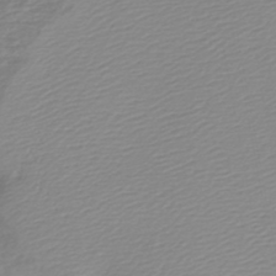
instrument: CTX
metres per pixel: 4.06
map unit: lHb
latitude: -44.8597
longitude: 75.8990
